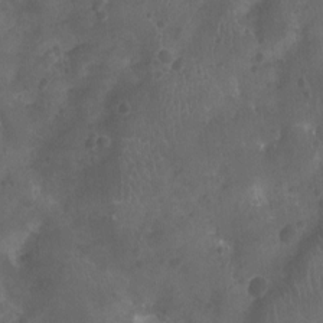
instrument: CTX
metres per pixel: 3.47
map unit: Nhu
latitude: -10.5385
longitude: -21.2159
